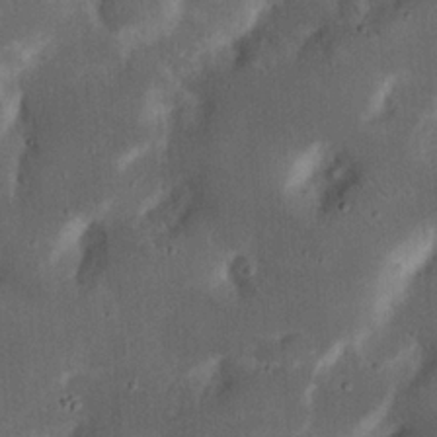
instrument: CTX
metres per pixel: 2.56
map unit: Nhu
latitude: 18.7435
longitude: -74.6491
